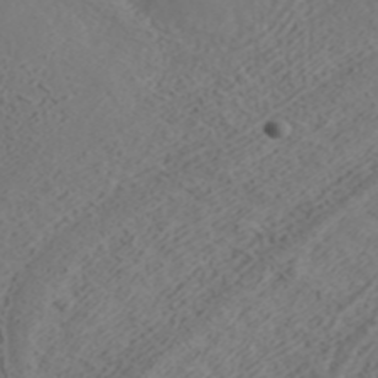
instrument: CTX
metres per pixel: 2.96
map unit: ANa
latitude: 42.7246
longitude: 28.8408
